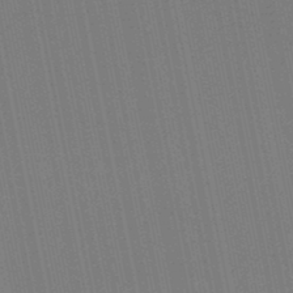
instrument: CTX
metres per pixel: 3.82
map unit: lHb
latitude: -46.8408
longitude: 78.0661
